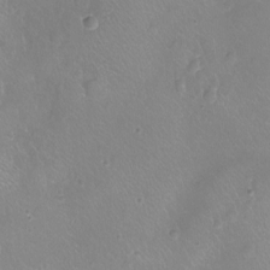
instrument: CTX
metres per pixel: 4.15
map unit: Ht
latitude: -8.3495
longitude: -20.4412
